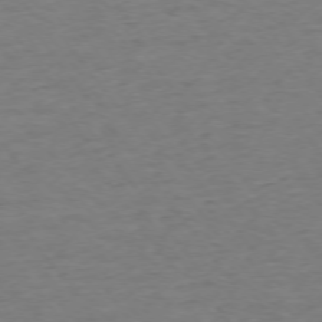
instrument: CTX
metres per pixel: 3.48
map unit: Ap
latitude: -75.4644
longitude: -84.8947
